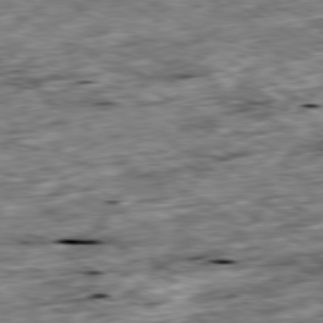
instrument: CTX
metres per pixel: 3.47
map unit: Ap
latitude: -80.1984
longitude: -89.9151
